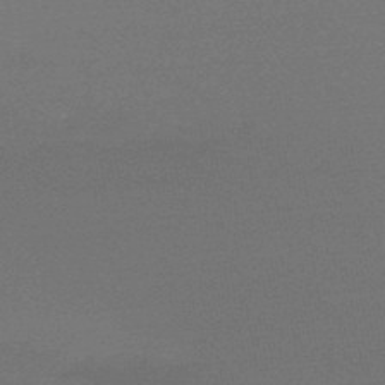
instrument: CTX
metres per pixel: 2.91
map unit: lHb
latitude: -48.2362
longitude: 62.1228
